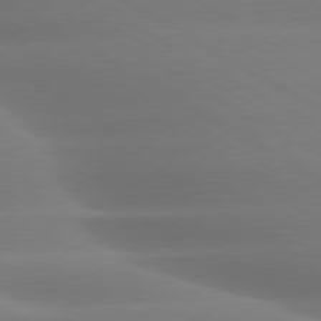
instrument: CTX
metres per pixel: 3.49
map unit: lApd
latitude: 79.9150
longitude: -124.4034
